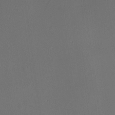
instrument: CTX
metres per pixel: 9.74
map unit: HNhu
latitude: -0.6330
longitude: 0.1795
